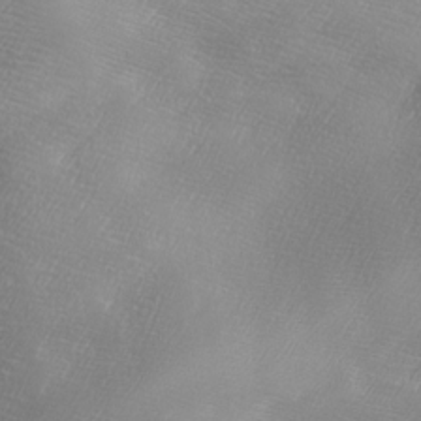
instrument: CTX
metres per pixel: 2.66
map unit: Ave
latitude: 10.1011
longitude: -106.2145
